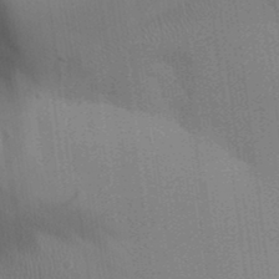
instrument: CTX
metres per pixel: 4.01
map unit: Aa
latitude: 32.3467
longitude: -143.2537
